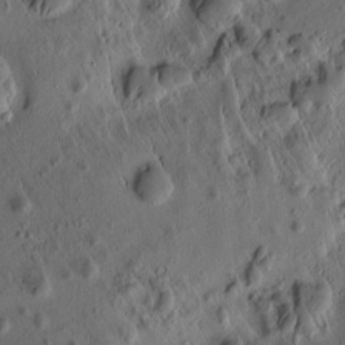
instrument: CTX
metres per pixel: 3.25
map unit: eHh
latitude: -0.8975
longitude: 15.6533
